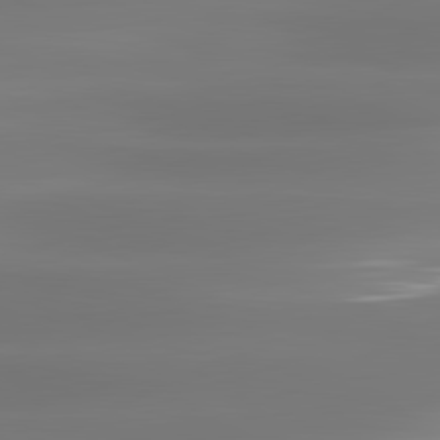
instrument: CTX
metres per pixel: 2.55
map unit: lApd
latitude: 81.4426
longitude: -134.5168
